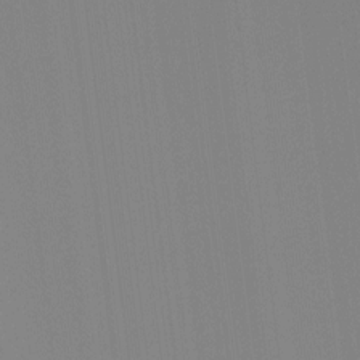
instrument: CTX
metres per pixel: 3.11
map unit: Hto
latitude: -8.0661
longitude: -51.1592
